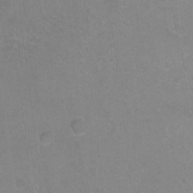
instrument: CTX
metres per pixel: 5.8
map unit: Hto
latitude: -4.8219
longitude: -35.7638
